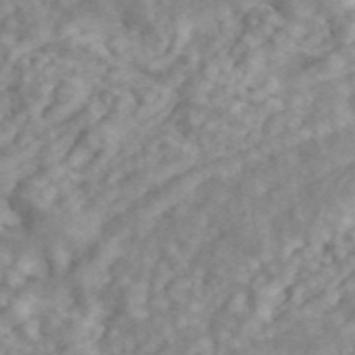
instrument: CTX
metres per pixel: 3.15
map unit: ANa
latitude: 45.8205
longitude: 24.8408
